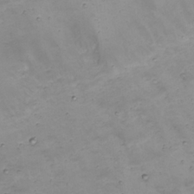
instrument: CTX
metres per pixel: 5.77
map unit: Nhu
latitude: 22.3467
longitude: -65.8016
